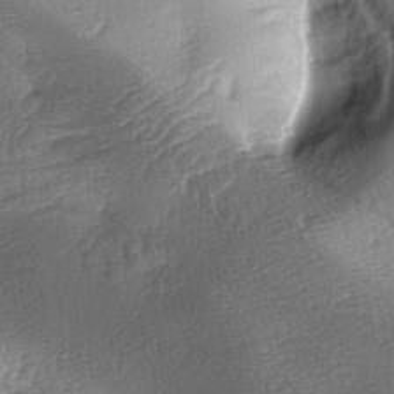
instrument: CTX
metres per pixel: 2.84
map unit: lAa
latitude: -4.8597
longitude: -127.6127
